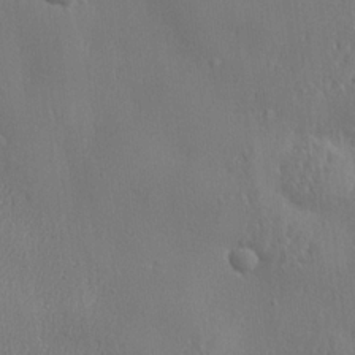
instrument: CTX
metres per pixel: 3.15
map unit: lHvf
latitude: 23.0080
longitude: 141.6911
